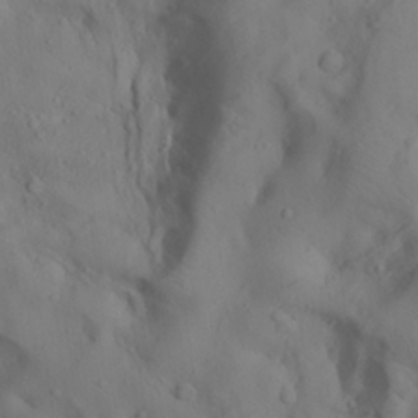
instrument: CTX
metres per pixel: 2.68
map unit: Aa
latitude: 23.0080
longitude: -137.1781
